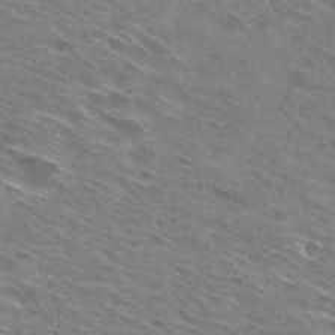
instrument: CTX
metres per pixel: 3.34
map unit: Hto
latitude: 28.7435
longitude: -44.4223
